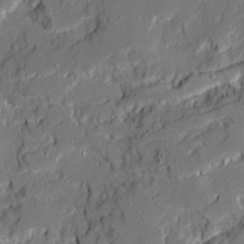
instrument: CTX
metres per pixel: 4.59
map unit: Ave
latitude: 20.1389
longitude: -128.4412
